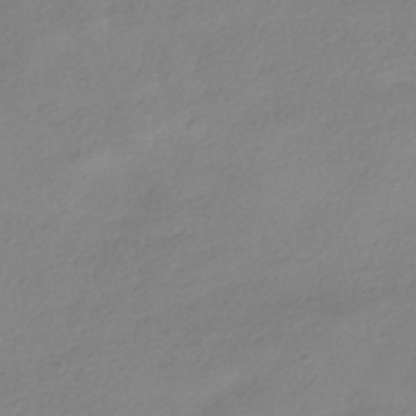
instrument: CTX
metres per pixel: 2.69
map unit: HNhu
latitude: -40.5007
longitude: 96.4818
